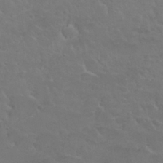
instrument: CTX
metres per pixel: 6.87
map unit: Nhu
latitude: 30.1389
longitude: -50.8002
